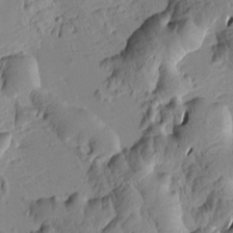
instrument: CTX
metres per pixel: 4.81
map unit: Htu
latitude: -3.5210
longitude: -175.9717
